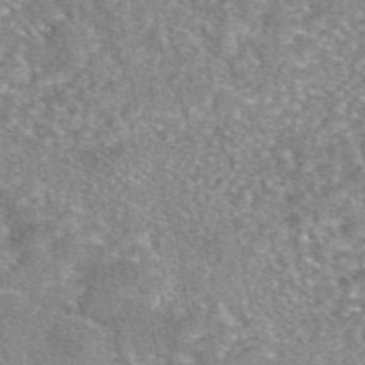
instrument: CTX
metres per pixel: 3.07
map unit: eAb
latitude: 45.8961
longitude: 103.7478
